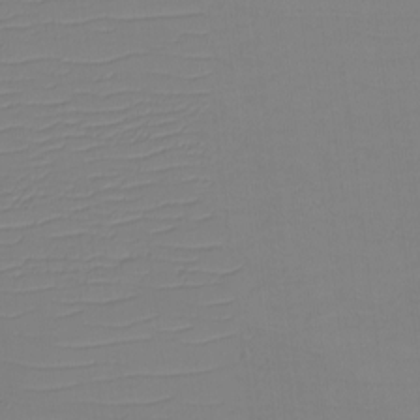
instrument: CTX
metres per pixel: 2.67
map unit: eHh
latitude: -5.4265
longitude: -83.1214
